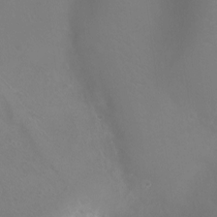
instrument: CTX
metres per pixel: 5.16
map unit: Ht
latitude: -7.1809
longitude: -19.6505
